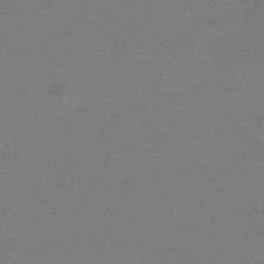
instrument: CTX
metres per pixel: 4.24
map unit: lHb
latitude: -45.5021
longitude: 62.8408
